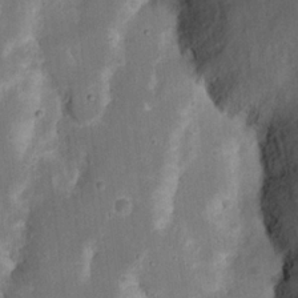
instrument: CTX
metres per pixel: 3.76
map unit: Nhu
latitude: 17.9717
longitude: -74.0822
